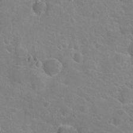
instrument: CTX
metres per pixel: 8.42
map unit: Hto
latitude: 21.0081
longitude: -39.4048
